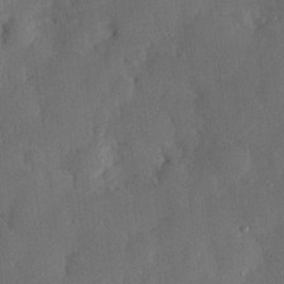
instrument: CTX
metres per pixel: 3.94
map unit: Hve
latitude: 25.5182
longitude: 150.6518
